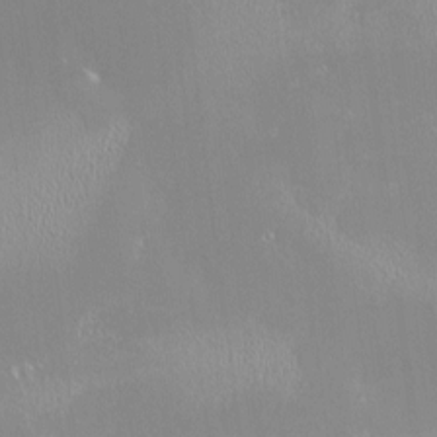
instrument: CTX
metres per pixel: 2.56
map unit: HNhu
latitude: -0.3496
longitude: 4.2739
